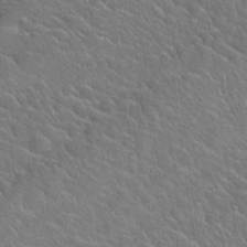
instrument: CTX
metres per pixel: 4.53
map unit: Hto
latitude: 19.6505
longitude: -51.3859
